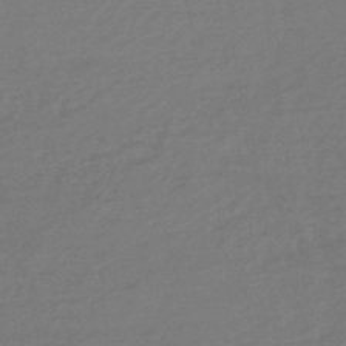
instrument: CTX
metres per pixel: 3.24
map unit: HNhu
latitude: -46.8597
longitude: 89.5777
